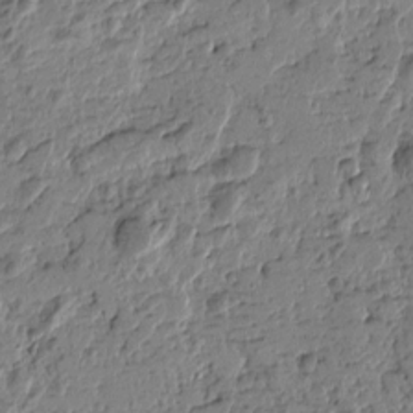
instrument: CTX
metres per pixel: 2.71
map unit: Htu
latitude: -0.8408
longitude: -176.5357
